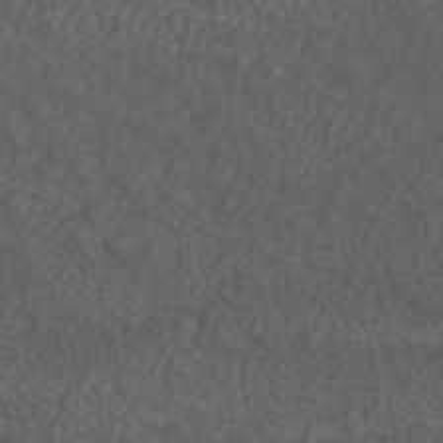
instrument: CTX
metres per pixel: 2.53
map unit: ANa
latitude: 42.8947
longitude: 24.5574
